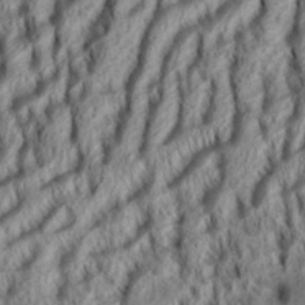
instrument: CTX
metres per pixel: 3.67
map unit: Aa
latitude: 33.8961
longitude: -137.1781
